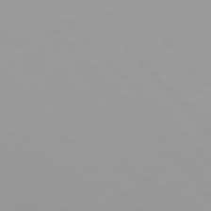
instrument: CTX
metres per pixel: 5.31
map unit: Hpe
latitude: 77.3859
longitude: -166.6868
